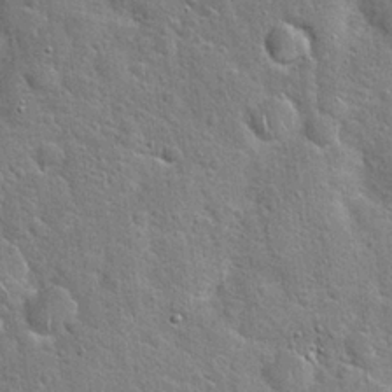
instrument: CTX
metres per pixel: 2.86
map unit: Hto
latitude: 21.7450
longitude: -50.8569
